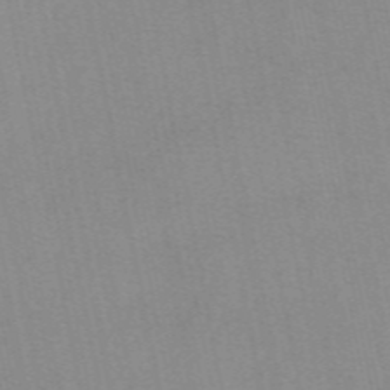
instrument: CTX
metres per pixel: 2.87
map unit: eAb
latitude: 48.8569
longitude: 103.5399
